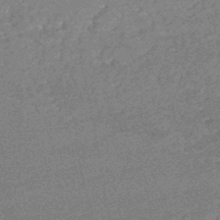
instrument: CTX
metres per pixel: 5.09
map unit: HNhu
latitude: -45.2565
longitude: 99.4643
